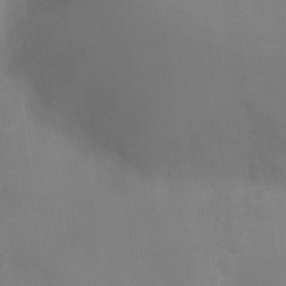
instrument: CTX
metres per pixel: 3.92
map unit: Ht
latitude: 2.3467
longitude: -23.3859
